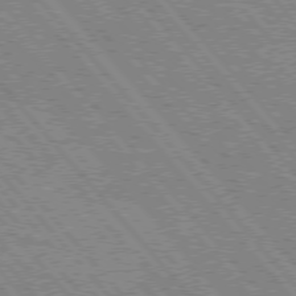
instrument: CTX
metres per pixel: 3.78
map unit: Hpe
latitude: 75.4804
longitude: -150.9135
